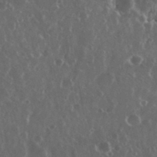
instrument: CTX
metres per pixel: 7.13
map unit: eHh
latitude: 34.6868
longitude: -59.1781
